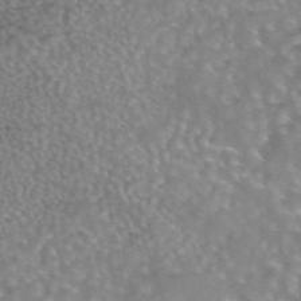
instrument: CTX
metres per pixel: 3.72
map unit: eAb
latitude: 44.3278
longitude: 108.1984
